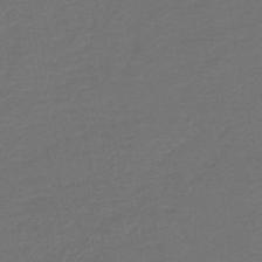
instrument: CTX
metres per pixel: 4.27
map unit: lHb
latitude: -43.1242
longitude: 76.7463
